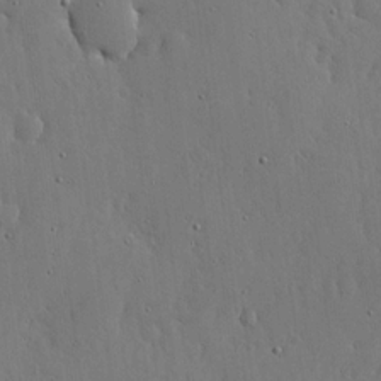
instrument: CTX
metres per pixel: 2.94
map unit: lHvf
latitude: 18.9891
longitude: -114.4601
